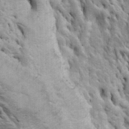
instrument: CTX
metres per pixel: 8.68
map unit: Htu
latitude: -3.4076
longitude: 150.5762
